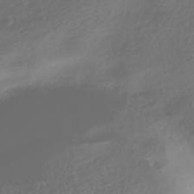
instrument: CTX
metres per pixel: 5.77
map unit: HNhu
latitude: -42.0849
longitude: 106.1417
